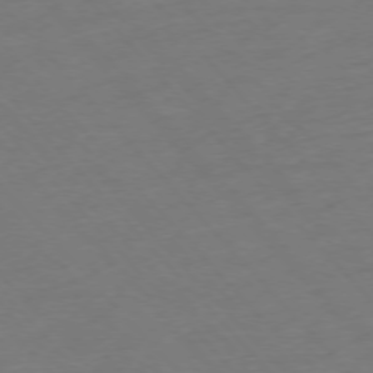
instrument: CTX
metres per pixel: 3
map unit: Ap
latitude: -76.2173
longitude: -80.7624
